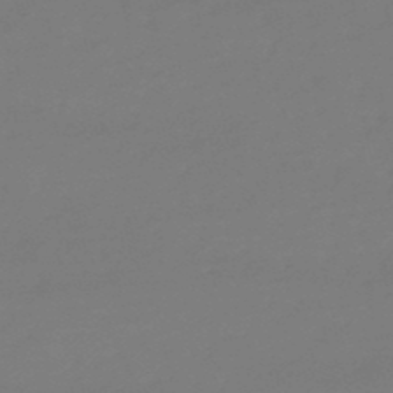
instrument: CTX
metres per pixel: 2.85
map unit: eHb
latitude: -49.5210
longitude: 77.7478
